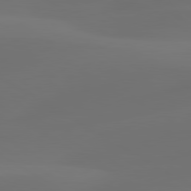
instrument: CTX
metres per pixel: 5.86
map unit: lApd
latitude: 80.5924
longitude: -84.9514
